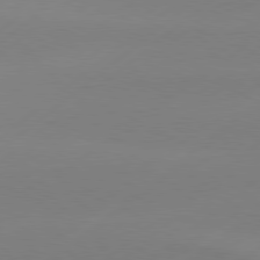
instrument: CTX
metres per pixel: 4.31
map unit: Hpe
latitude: 78.6680
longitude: -131.7072
